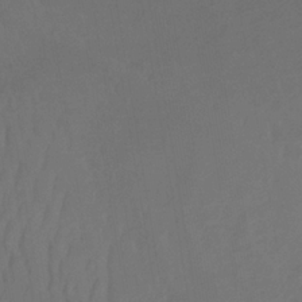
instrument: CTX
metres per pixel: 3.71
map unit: lHb
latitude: -33.8045
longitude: 67.2943
